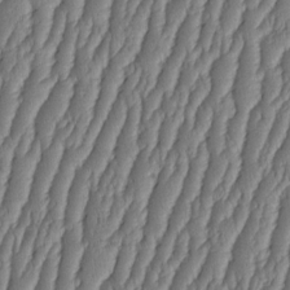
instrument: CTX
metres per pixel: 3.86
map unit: HNhu
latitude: -2.7085
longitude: 13.6911
